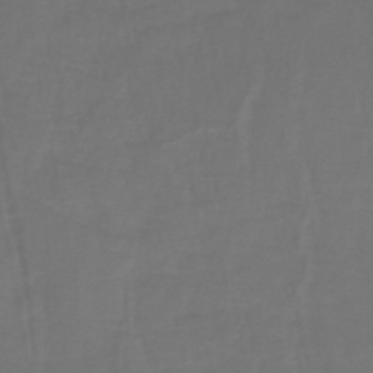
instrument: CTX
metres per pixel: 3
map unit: lHb
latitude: -42.9919
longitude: 57.3321
